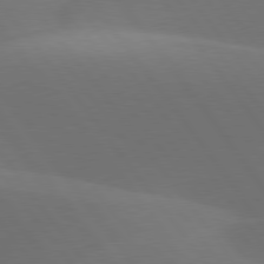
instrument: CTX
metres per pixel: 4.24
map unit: lApd
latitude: 77.8772
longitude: -52.0633
